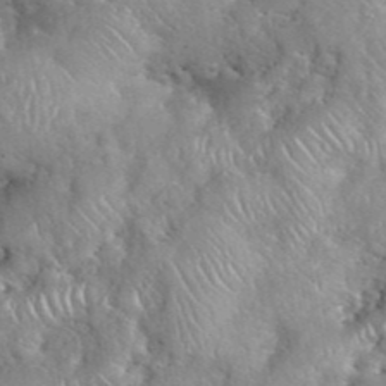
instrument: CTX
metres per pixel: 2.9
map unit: eHh
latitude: 40.0822
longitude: -56.5545
